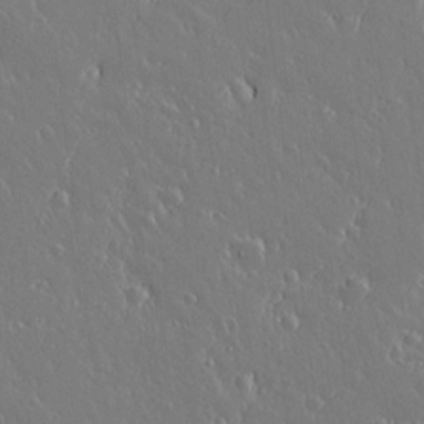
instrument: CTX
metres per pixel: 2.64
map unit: lAvf
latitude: 14.1389
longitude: -126.5924
